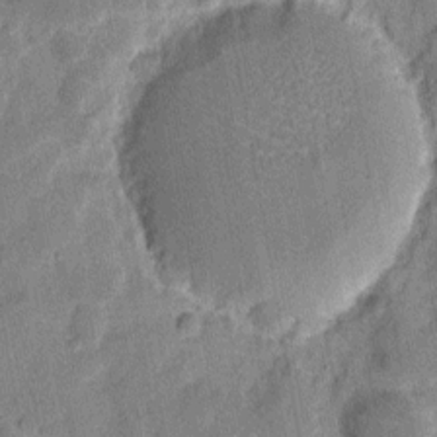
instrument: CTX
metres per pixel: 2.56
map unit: eHh
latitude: 8.4601
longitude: -66.5923
